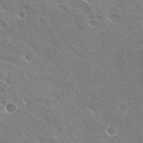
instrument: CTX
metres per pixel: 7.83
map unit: Hto
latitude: 26.9892
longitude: -40.4789
